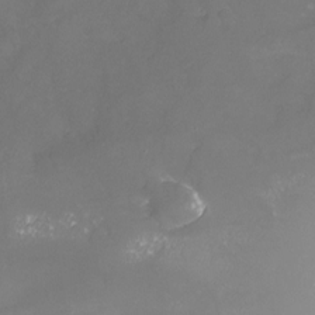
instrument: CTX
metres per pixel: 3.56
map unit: Nhu
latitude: -23.7478
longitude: -57.8772
